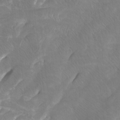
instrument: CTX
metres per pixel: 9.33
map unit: Htu
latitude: -7.1431
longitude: -48.5735
